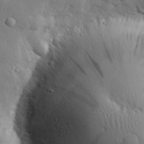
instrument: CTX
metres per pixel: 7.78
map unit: eHh
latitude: 28.1011
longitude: -78.5735
